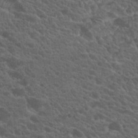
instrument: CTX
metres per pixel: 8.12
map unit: Hto
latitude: 19.5938
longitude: -34.6679
